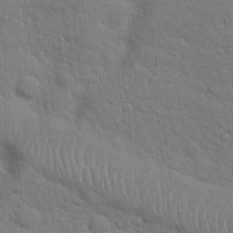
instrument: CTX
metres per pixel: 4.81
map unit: Hto
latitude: 19.3859
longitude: -51.6882
